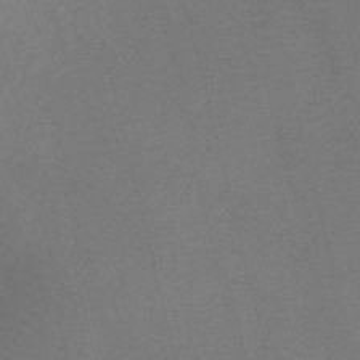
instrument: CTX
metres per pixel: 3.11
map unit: Nve
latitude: -57.1809
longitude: 58.3495
